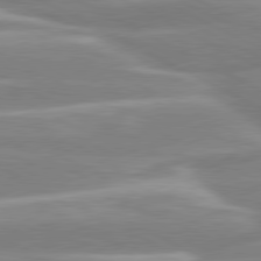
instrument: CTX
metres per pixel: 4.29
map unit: lApd
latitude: 80.4412
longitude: -130.3279
